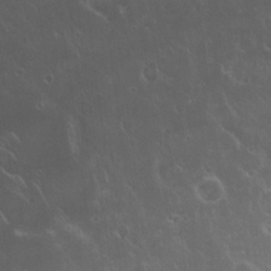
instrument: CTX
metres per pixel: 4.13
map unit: Hto
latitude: 19.5371
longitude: -57.5182
